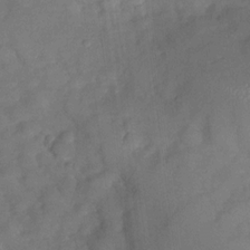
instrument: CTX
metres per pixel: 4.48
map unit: Nhu
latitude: -27.3698
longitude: -57.9150
